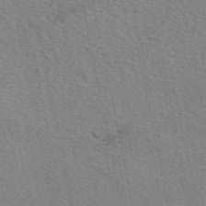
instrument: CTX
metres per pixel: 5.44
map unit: eAb
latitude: 50.6679
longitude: 108.3873
